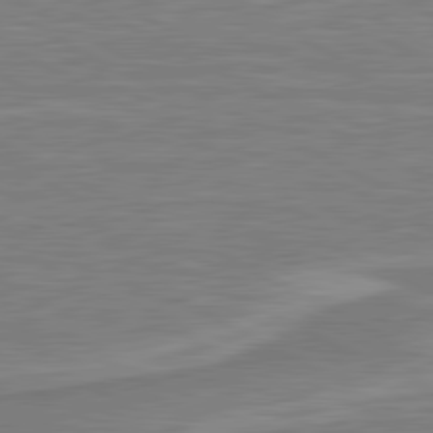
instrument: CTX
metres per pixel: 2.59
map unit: lApd
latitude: 80.8569
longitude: -173.6504
